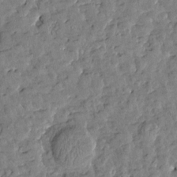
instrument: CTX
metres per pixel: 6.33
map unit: Htu
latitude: 1.4426
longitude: -179.5938
